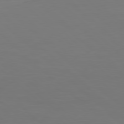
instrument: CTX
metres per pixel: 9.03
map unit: Hpe
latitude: 77.7449
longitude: -125.0458
